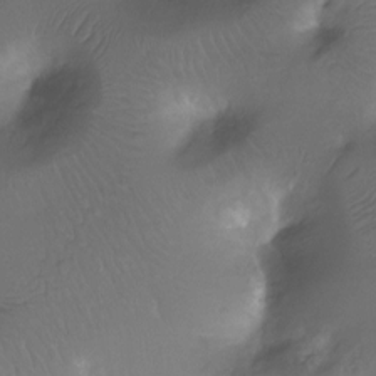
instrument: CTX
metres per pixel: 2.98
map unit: Ht
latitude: -11.6911
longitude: -45.0458
